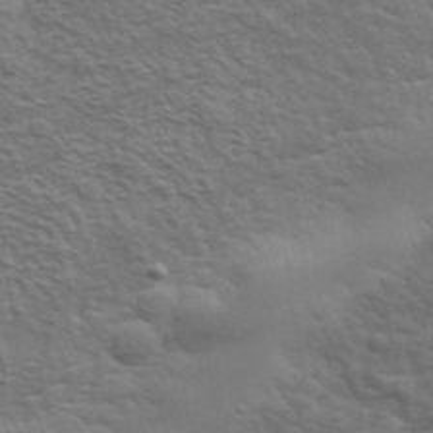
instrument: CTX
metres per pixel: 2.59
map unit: eHh
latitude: 36.5357
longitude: -81.1403
